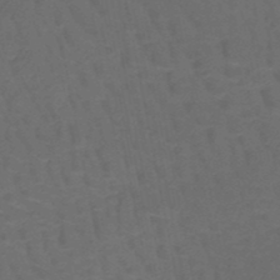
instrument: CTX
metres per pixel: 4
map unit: HNb
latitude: -50.2550
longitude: -48.1389
